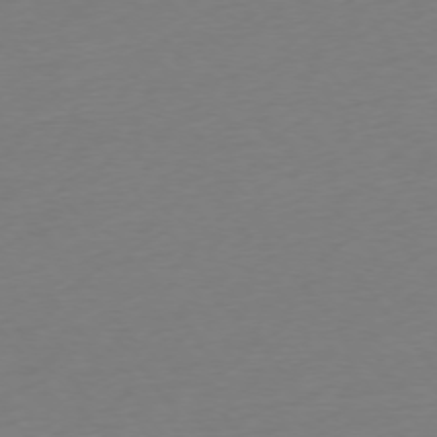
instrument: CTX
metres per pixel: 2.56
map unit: Ap
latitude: -75.0298
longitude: -72.1578
